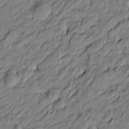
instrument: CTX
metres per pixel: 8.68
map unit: Htu
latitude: -6.5573
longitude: 177.7289
